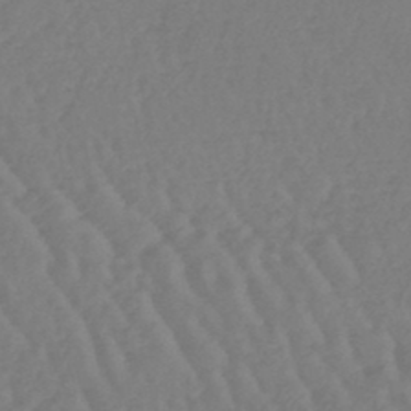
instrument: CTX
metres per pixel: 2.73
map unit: lHb
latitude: -45.3510
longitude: 69.1242
